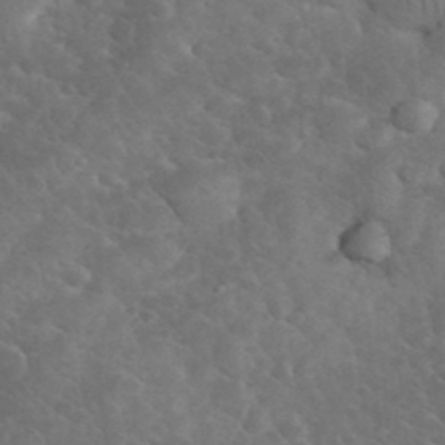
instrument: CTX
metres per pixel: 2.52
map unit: eHh
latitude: 33.7261
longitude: -66.7624
